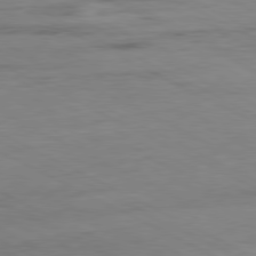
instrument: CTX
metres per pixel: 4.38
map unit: Ap
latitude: -80.8786
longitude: -92.2711
